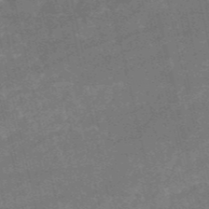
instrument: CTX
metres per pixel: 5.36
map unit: HNb
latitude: -52.7274
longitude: -40.5734
